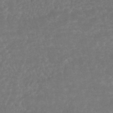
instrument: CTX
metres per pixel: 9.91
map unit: HNhu
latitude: -45.9745
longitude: 97.9367
